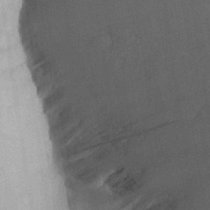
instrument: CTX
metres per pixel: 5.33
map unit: Aa
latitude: 27.9906
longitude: -148.0633
